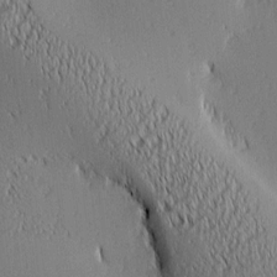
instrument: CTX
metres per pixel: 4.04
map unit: lAa
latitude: 1.5938
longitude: -116.1767
